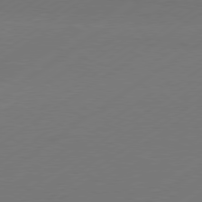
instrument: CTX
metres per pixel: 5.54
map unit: Hpe
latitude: -80.6330
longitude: 15.9745
